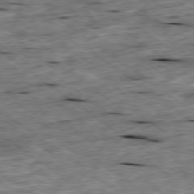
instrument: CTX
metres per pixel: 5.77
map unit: Ap
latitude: -79.3320
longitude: -88.2145
